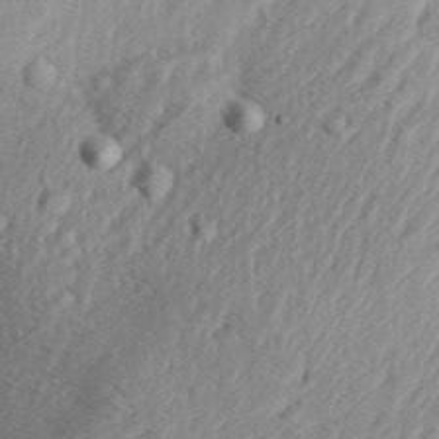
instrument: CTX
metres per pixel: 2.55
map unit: Aa
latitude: 30.0633
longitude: -135.7071
